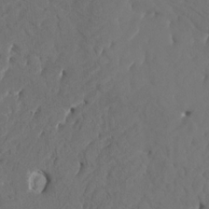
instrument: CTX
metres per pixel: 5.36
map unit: HNhu
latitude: 6.4412
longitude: -6.4979
